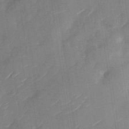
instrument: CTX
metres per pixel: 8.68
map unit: Nhu
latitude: -28.7841
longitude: -72.5924
